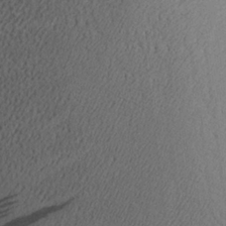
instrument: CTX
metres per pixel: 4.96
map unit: Aa
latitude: 27.0836
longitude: -134.9702
